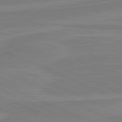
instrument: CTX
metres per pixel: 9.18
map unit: lApd
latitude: 81.2726
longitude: 169.1809
